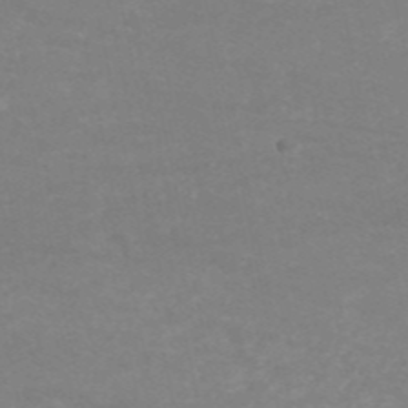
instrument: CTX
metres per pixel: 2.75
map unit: HNb
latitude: -53.7855
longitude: -34.2900
